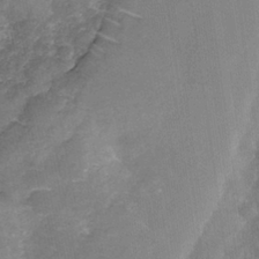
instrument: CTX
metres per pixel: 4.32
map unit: Nhe
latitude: -32.4818
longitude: -87.8961
